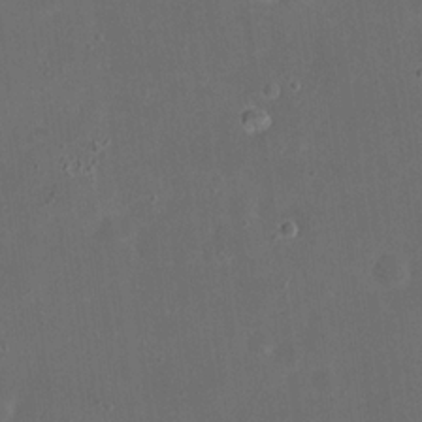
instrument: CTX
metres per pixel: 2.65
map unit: eHh
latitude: 19.5938
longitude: -65.2537
